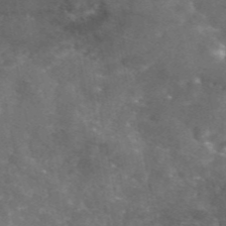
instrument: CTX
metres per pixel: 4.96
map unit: eAb
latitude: 46.4601
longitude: 119.9367
